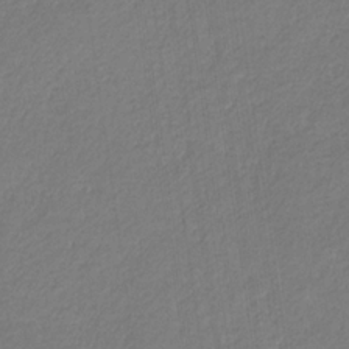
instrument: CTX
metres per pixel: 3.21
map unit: eHb
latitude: -30.6518
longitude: 67.1053
